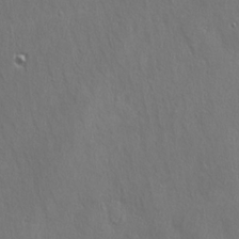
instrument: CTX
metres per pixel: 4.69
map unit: Ave
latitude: 22.7624
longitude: -136.1389
